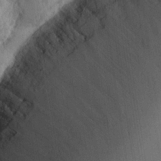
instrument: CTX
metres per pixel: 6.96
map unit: lHvf
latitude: 25.1403
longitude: 141.8044
